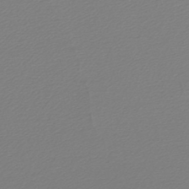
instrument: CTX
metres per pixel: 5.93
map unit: lHb
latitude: -46.1039
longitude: 70.6330
